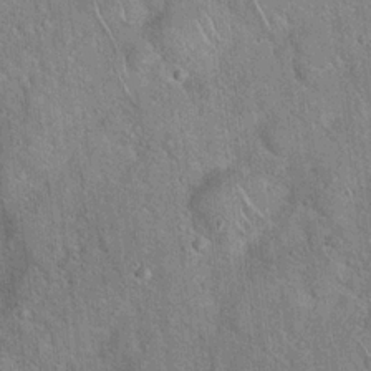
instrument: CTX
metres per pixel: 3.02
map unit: Hto
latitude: 17.6694
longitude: -52.4223
